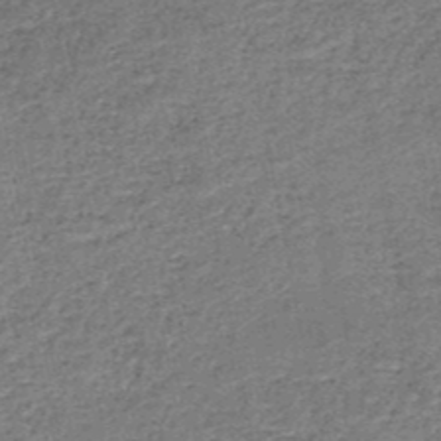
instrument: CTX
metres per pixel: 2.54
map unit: HNb
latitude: -50.7274
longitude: -49.6316
